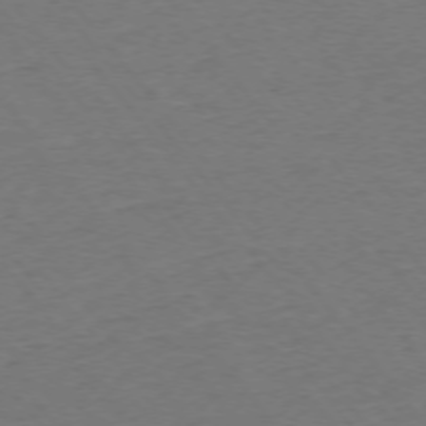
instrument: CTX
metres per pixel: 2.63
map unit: Ap
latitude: -75.4077
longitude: -84.2145
